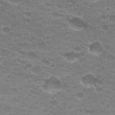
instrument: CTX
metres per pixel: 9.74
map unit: Hto
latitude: 25.8016
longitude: -29.7260
